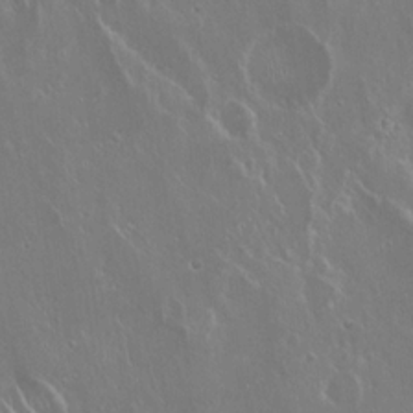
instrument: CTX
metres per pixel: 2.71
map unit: Hto
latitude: 18.9136
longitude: -56.8191
